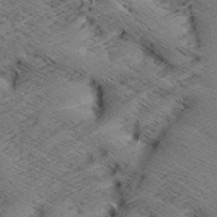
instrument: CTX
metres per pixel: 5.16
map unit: Aa
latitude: 7.5749
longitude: -140.4601
